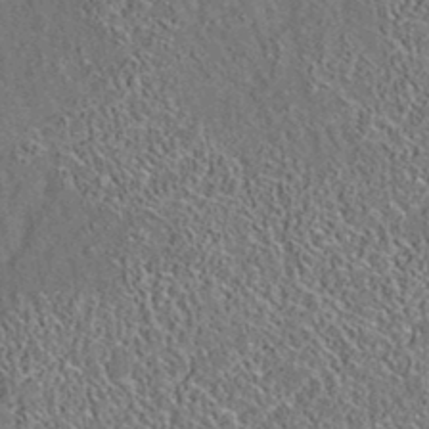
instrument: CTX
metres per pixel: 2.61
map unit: eAb
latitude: 35.3481
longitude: 113.5966
